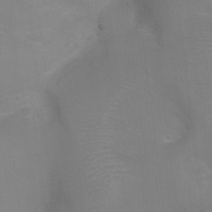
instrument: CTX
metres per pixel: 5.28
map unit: Ht
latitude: -8.1039
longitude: -24.3278
